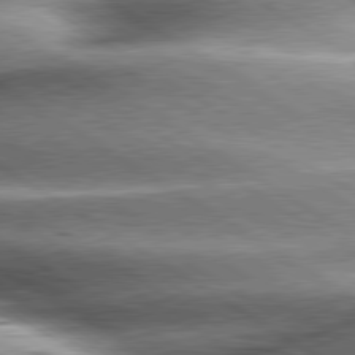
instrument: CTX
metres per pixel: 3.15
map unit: lApd
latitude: 80.2145
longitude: -142.0822
